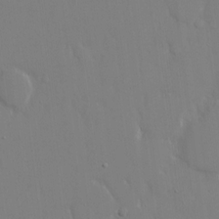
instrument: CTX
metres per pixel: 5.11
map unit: eHh
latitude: 14.6680
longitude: -71.4048
